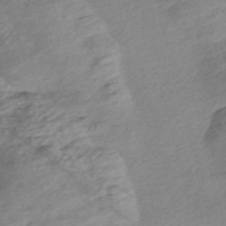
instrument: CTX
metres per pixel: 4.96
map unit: Nve
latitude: -57.7288
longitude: 53.7855
